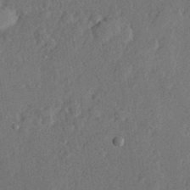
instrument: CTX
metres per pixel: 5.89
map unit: lHvf
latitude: 22.6301
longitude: 144.4818
